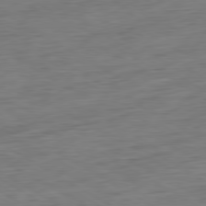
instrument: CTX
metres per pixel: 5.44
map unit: Hpe
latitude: -80.4818
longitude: 24.1417
